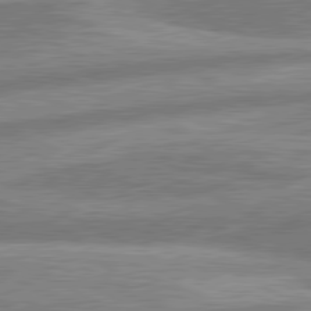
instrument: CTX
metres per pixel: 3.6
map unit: lApd
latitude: 80.8002
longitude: -167.6882
